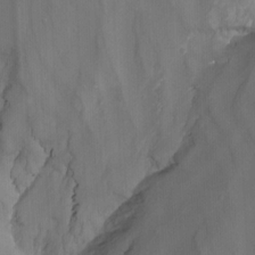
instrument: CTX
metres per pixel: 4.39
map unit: Nhu
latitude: -15.4077
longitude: -58.2334
